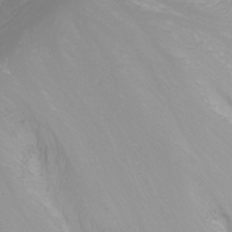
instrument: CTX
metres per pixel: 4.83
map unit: Nhu
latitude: -0.6897
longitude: -79.4994
